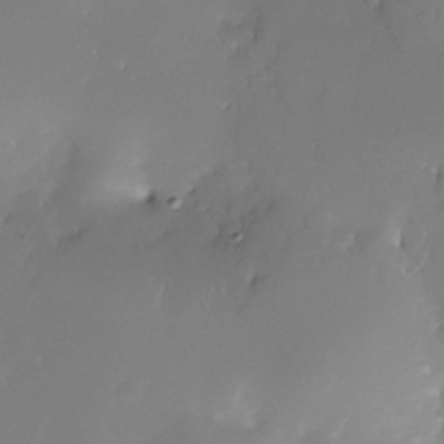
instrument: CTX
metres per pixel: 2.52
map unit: Nhe
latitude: -31.6722
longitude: -117.2537
